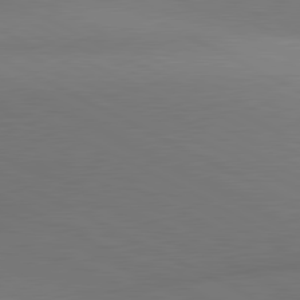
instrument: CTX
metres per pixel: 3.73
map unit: lApd
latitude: 81.1403
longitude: 135.1998
